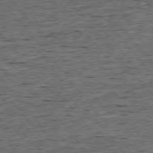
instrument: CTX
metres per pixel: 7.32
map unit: Ap
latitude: -75.7289
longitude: -92.7624
